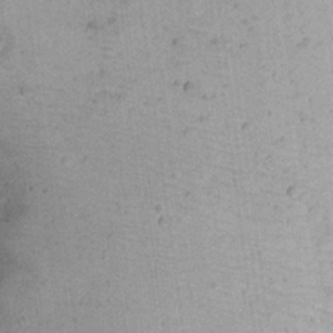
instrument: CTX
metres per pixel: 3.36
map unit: Nhu
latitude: 22.4601
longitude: -71.2915
